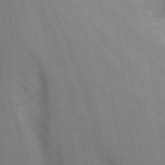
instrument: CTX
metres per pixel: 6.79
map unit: Nhu
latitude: -13.9367
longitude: -71.3293
